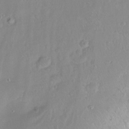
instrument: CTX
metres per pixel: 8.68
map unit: Ht
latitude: -14.8030
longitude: -42.6302
